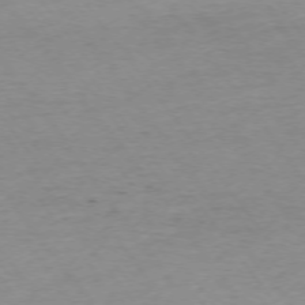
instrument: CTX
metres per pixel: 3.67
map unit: Ap
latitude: -74.7464
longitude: -84.8380
